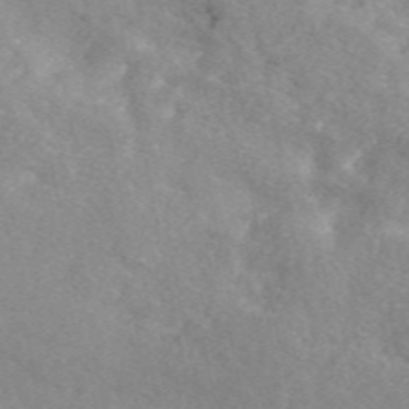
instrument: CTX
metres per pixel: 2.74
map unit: eAb
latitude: 49.2348
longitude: 118.4818
